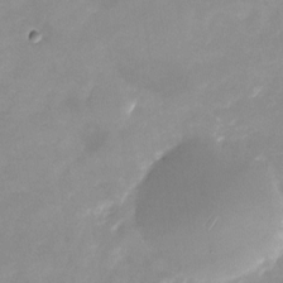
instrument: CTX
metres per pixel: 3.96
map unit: Nhu
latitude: -24.6518
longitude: -70.1578
